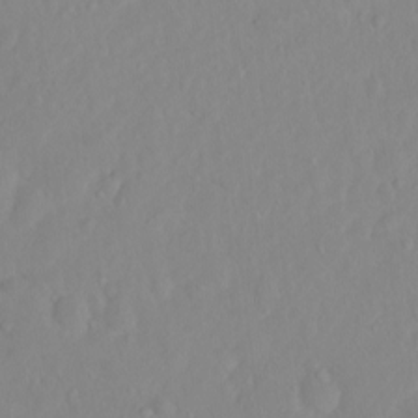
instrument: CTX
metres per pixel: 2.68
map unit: eHh
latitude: 1.5371
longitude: -55.8394
